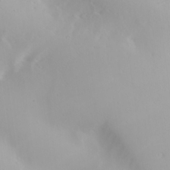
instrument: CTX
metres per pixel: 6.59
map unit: Ave
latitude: 20.7435
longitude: -138.1200
